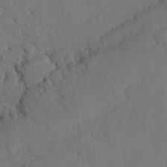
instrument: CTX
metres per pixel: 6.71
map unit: eHh
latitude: 27.8583
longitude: -80.4412
